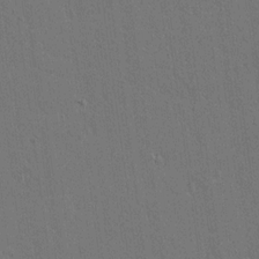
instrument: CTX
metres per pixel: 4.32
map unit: lAvf
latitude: 15.5183
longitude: -126.8191
